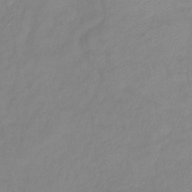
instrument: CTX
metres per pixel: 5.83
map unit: eHb
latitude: -40.7274
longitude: 81.1998
